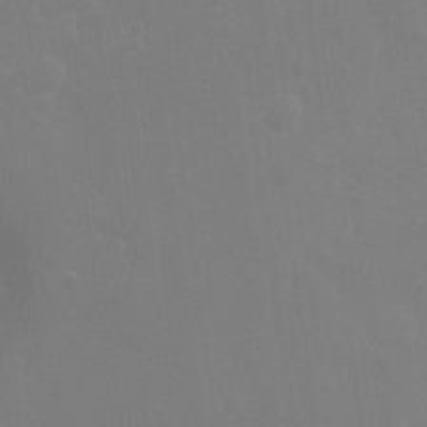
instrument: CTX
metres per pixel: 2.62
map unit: Hto
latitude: -7.2754
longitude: -38.4223
